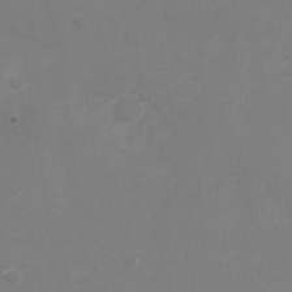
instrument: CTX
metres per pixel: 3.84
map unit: Nhu
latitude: -28.5763
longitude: -66.4034
